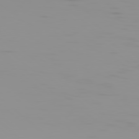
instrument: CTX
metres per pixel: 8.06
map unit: Hpe
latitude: 77.8016
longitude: -142.7435
